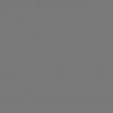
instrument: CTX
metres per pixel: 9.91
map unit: Hpe
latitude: 78.7624
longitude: -137.5182
